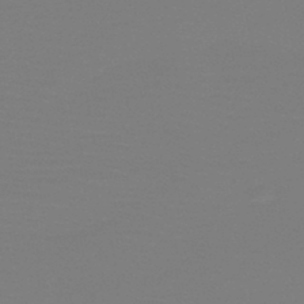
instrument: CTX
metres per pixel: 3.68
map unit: HNb
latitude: -46.5196
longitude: -44.4034
